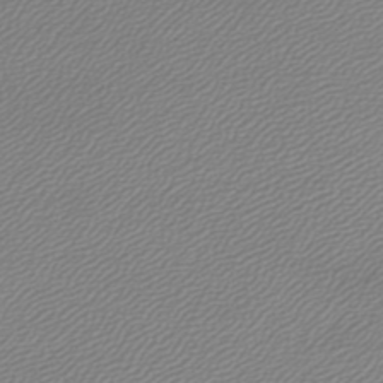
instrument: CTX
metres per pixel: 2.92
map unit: lHb
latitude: -44.7274
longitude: 61.8422
